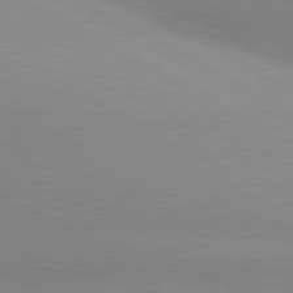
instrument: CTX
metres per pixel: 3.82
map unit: lApd
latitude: 80.8569
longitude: 135.7289
